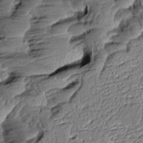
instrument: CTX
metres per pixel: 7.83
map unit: Aa
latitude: 8.9514
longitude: -132.9892
